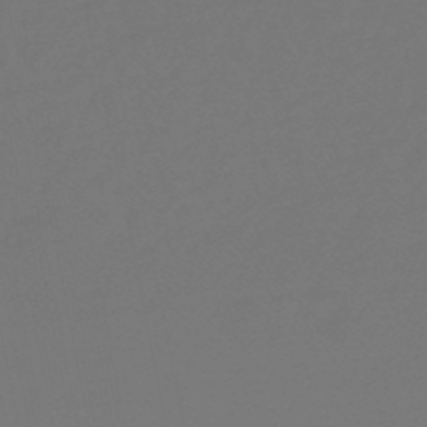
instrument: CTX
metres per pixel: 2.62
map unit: lHb
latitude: -47.8989
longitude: 64.8030
